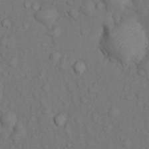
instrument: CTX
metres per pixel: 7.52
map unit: Nhu
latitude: 9.7639
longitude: -26.0633
